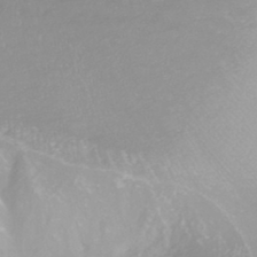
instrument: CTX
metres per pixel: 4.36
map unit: HNhu
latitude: -44.9542
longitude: 98.9353
